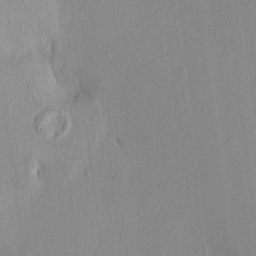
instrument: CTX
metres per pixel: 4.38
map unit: HNhu
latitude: 7.1025
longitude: 1.2376
